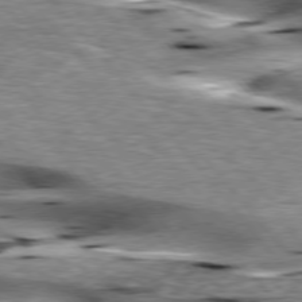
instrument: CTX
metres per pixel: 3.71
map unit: lApd
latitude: 76.3278
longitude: -61.0269
